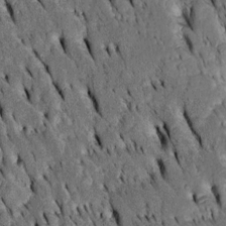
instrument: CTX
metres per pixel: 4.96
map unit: Htu
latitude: -3.1998
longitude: 150.7841
